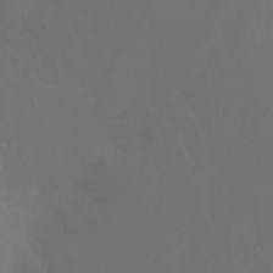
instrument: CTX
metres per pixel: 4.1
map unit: Ht
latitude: -2.9541
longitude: -60.7246
